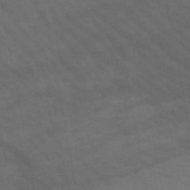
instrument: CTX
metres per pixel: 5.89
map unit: lHb
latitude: -47.1620
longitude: 69.7099
